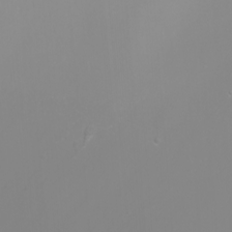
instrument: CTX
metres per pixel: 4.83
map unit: Htu
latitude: -4.5007
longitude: -89.7639
